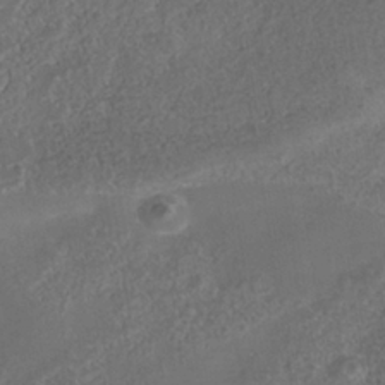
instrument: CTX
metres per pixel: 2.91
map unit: Nhe
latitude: -38.1228
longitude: -118.1011
